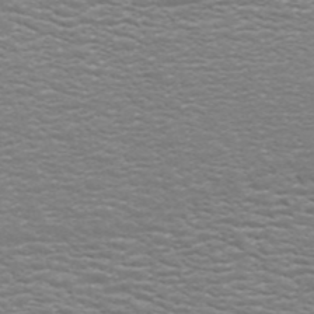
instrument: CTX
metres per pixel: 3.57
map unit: ANa
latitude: 45.1781
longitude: 30.8030
